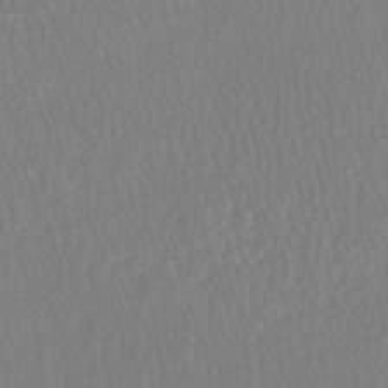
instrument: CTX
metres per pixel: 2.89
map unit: HNhu
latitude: -48.3118
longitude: 101.5777
